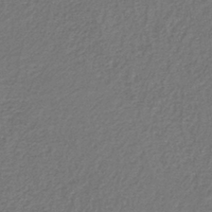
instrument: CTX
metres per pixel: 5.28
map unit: eAb
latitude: -39.8423
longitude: 51.9745
